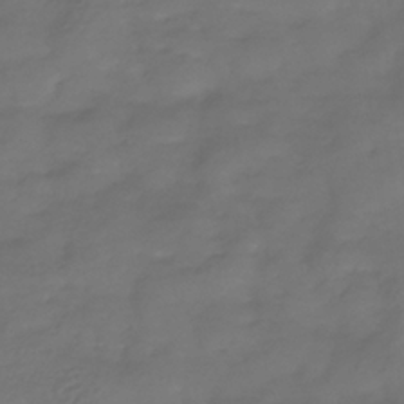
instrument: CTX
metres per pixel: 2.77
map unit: eHb
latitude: -34.3684
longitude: 80.5574
